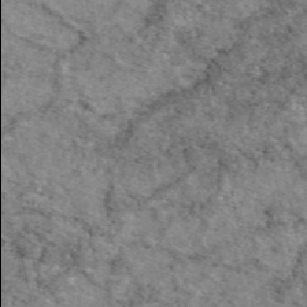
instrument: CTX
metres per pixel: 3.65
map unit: eAb
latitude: 49.1403
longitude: 114.0094
